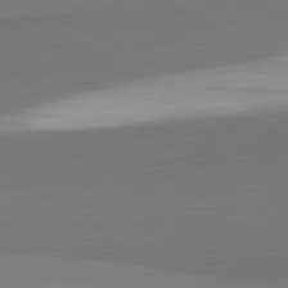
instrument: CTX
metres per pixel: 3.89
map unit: lApd
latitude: 81.8772
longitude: 151.9556
